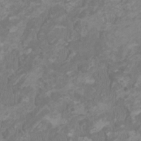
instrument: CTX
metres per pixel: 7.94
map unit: HNhu
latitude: 1.6316
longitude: -1.7449
